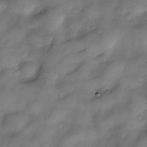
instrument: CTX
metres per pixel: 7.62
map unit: Nve
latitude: -26.1605
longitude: -148.7246
